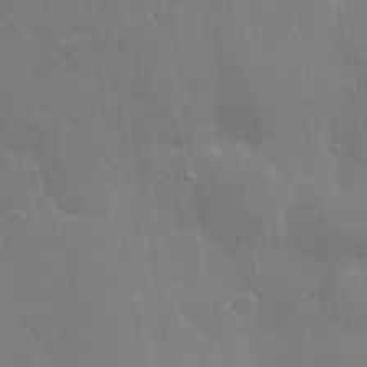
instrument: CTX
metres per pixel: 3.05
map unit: eHh
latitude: 35.6316
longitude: -58.8758
